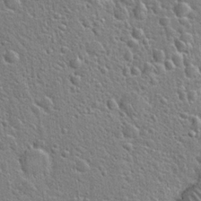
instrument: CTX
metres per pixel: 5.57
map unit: Hto
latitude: 21.4805
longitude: -50.8380
